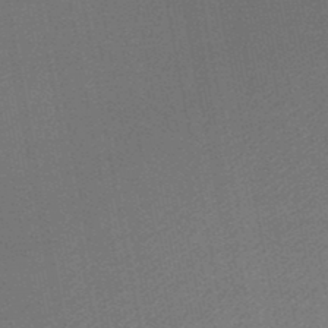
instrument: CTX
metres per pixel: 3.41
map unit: HNb
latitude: -47.5966
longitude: 58.8219
